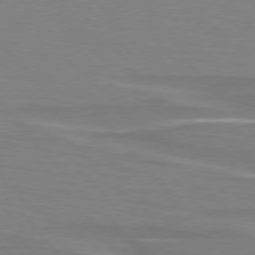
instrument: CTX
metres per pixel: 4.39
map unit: lApd
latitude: 75.7828
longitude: -81.0647
